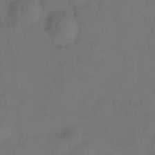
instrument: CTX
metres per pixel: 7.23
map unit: HNhu
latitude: 9.3482
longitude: 9.9745
